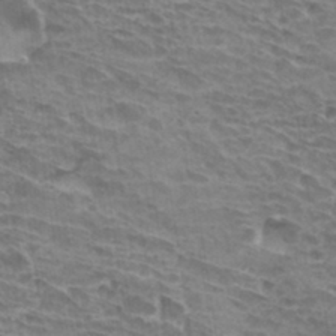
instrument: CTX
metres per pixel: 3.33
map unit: Hto
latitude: 33.2915
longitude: -41.9906
